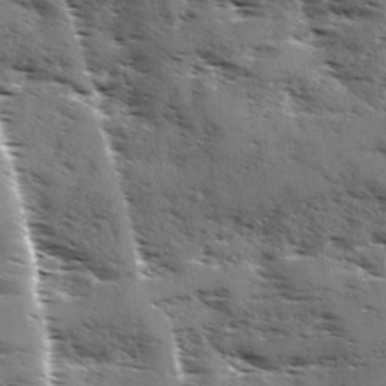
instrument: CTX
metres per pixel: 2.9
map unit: Ave
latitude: 1.3859
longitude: -111.1025
